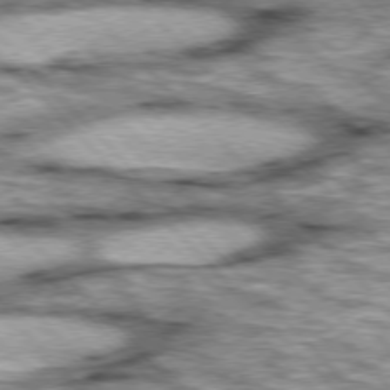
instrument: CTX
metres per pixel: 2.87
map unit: lApd
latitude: 76.5545
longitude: -50.5545
